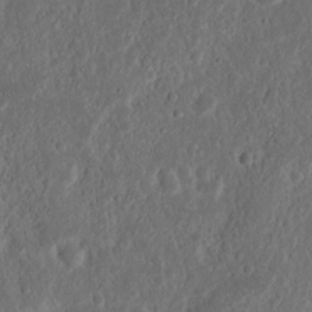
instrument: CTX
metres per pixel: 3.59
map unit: Nhu
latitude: 14.3279
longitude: -73.7450
